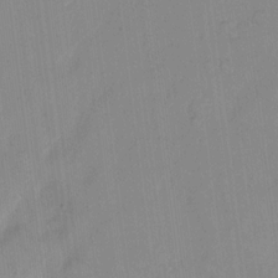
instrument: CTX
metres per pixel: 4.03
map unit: eHh
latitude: 9.8583
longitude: -65.4993
